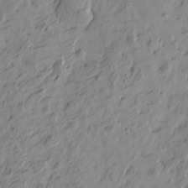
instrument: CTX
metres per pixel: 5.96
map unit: Htu
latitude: -1.1809
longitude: -174.9136
